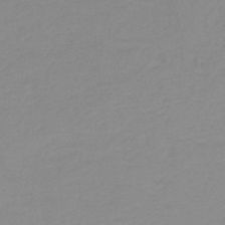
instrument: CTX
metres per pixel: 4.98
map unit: HNb
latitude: -44.3684
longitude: 53.5777
